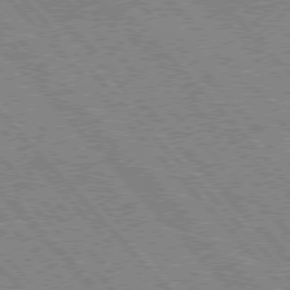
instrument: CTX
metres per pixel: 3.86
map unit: Hpe
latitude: 76.1200
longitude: -151.2726
